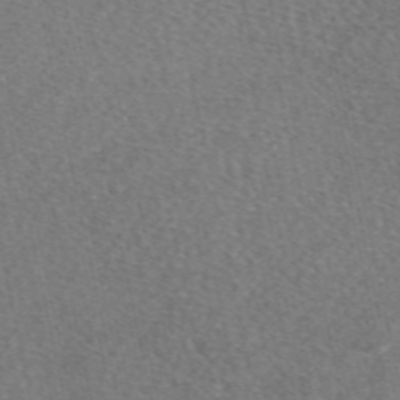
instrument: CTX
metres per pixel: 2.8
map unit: eAb
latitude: 48.3845
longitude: 105.5210
